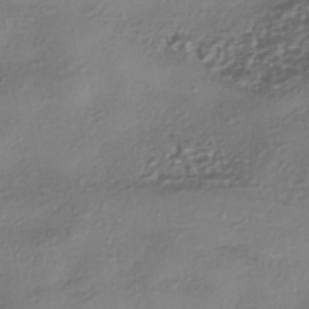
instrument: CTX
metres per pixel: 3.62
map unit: eHh
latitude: -42.3495
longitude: 122.1039
